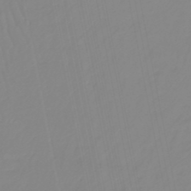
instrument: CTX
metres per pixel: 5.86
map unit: eHb
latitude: -49.5777
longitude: 85.4832
